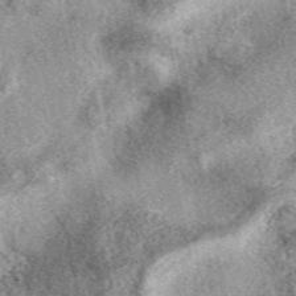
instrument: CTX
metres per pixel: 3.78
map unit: eAb
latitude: 39.6694
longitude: 109.9556
